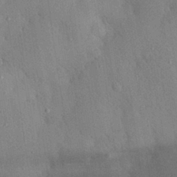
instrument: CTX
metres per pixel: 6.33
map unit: eHh
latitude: 30.8002
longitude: -76.3467
